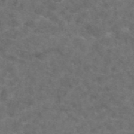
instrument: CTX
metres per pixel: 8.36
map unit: eAb
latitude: 47.5183
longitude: 109.8611
